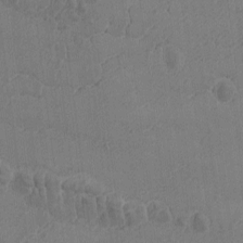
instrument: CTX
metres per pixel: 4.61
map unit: Ave
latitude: -8.5007
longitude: -122.2711
